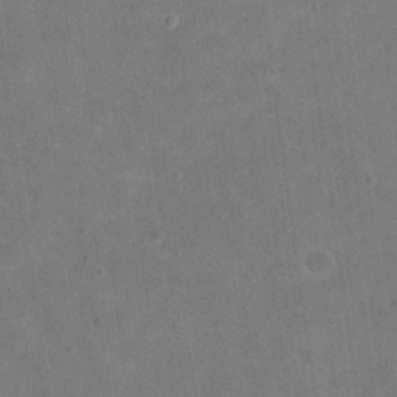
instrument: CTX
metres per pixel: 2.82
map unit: eHh
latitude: 20.5735
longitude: -65.1214
